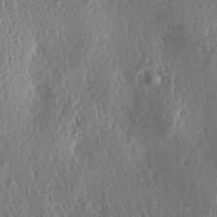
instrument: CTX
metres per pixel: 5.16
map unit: Aa
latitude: 29.5560
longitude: -135.3859
